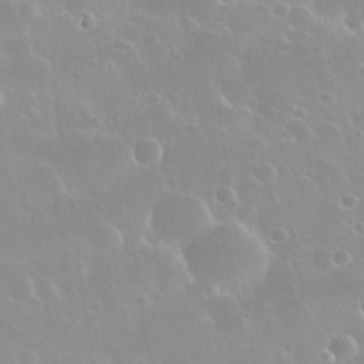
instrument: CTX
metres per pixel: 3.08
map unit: Nhu
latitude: 30.0255
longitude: -56.1010
